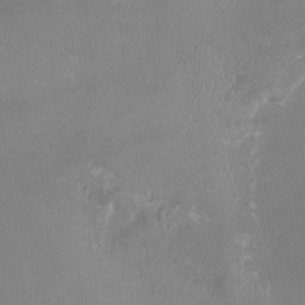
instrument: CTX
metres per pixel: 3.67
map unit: HNhu
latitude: -2.5384
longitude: -6.5546
